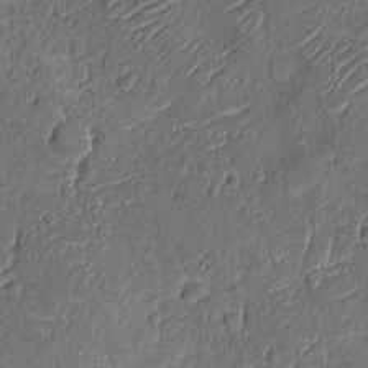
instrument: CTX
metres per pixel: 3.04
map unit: Nhu
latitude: -12.4251
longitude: -23.0080
